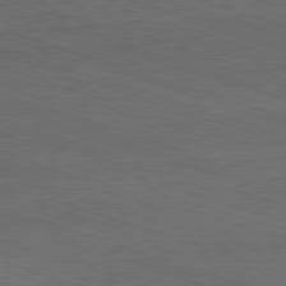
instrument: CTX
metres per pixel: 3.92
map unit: Ap
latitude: -81.5210
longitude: -72.5546
